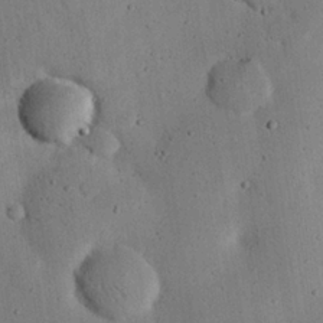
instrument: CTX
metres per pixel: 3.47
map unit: eHh
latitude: 24.4034
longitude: -71.7638
